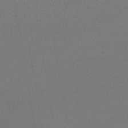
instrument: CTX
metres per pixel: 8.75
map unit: lHb
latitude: -43.5399
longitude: 59.2186
